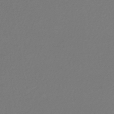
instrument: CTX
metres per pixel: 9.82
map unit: HNhu
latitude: -47.2565
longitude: 103.1053
